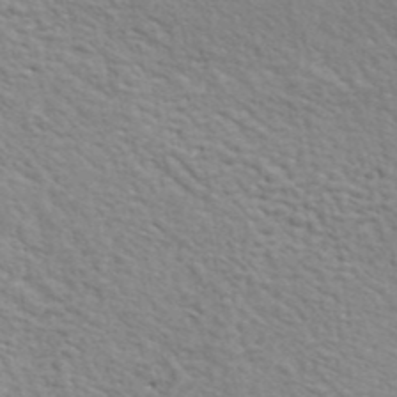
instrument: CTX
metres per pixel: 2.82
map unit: ANa
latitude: 41.6882
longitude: 54.5952
